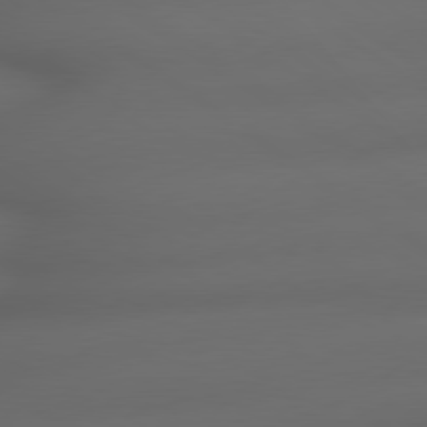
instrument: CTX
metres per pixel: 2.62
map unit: lApd
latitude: 79.0648
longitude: -165.5182
